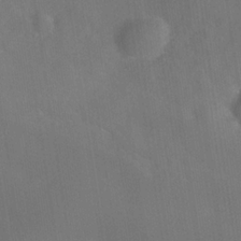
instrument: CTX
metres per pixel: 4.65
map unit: Nhe
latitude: -33.5966
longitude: -87.4993
